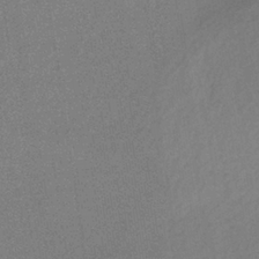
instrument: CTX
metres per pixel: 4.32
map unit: lHb
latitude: -36.3873
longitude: 68.6329
